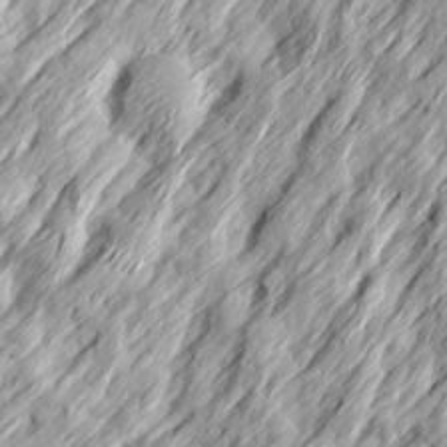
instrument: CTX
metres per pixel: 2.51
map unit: Ave
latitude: 15.2726
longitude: -136.7435
